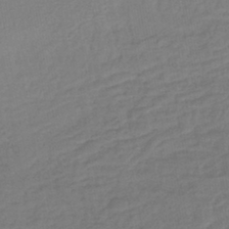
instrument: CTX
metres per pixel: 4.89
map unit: lHb
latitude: -42.3306
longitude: 74.0094
